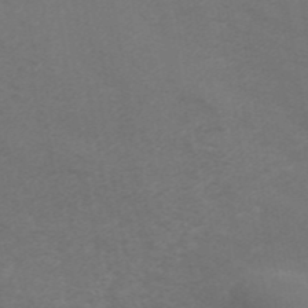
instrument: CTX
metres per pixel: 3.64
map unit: ANa
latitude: 44.0633
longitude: 26.3684
